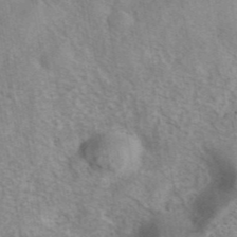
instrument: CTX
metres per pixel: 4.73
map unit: eAb
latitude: 42.2145
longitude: 107.5210
